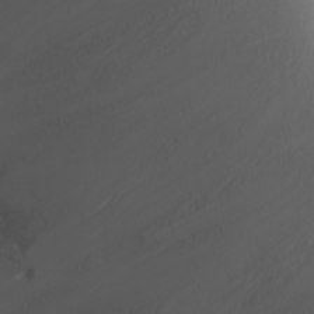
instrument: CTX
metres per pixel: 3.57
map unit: Nhu
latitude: -6.1228
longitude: -79.2537
